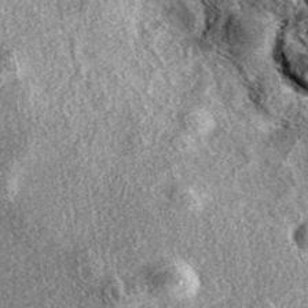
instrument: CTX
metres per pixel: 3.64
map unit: eAb
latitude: 38.2145
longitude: 108.2739
